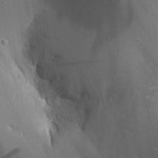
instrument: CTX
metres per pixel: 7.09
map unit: Aa
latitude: 29.7260
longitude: -131.7072
